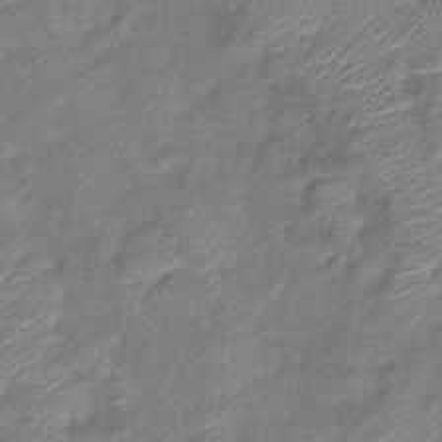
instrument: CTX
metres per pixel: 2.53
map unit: eHb
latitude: -39.3888
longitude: 78.3306
